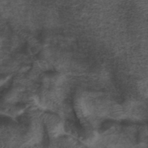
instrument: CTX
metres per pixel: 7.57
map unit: ANa
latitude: 39.9339
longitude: 29.0109
